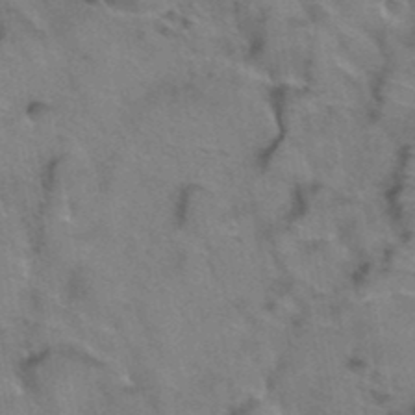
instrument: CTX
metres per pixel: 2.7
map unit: Hto
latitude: 39.2537
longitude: -44.0633
